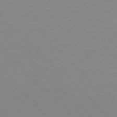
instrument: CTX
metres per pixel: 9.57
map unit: Hpe
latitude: 77.9528
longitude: -164.1200
